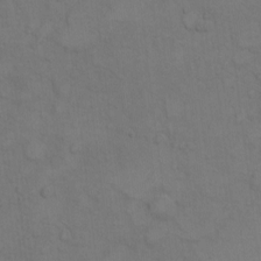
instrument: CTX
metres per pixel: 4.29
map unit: Hto
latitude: 7.0269
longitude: -60.7624
